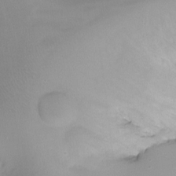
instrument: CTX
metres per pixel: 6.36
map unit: Ht
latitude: -12.0094
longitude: -45.5371
